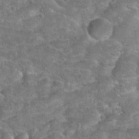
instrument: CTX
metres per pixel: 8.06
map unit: Hto
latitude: 23.1214
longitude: -48.9325
